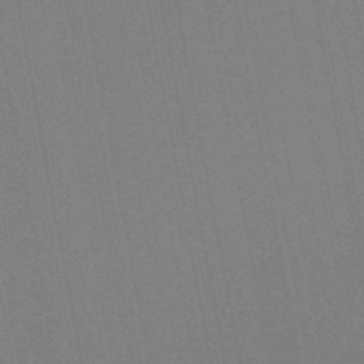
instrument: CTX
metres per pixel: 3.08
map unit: lHb
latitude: -47.4454
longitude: 69.6532
